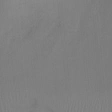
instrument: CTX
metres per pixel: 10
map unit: Ht
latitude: -7.6155
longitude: -28.4412
